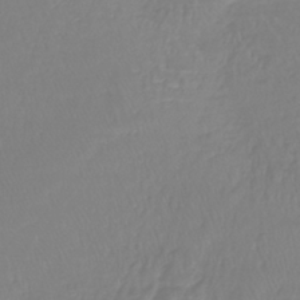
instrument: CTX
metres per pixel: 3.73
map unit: lHb
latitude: -41.5588
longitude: 64.7086
